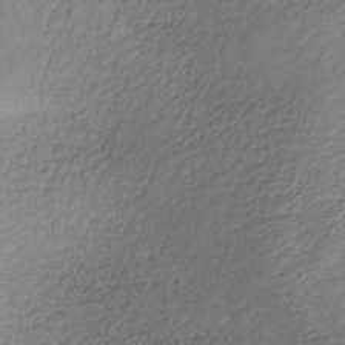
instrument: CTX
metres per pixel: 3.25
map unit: lHb
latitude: -35.6533
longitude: 68.1983
